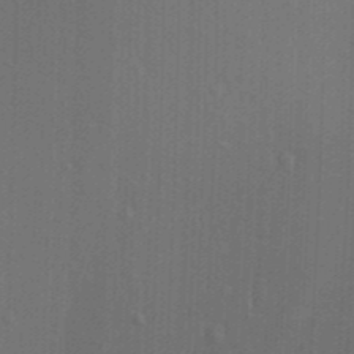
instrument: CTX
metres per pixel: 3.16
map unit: Ave
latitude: 23.5749
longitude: -136.4790
